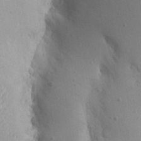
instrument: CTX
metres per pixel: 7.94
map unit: Aa
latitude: 13.5371
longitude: -143.0081
